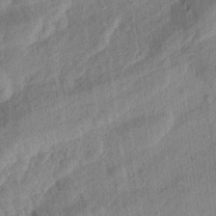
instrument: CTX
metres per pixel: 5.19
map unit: Aa
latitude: 24.5545
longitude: -143.7639
